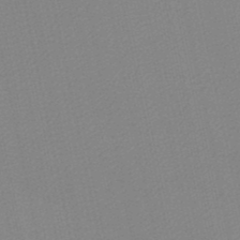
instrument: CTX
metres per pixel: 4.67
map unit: lHb
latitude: -46.8975
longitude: 60.6707
